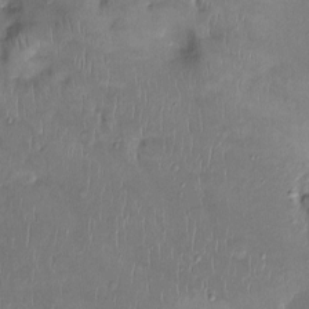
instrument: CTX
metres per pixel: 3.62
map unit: Ht
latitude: -3.4454
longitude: -14.3468
